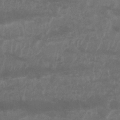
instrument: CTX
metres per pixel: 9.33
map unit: Nhu
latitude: 25.9906
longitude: -62.1200
